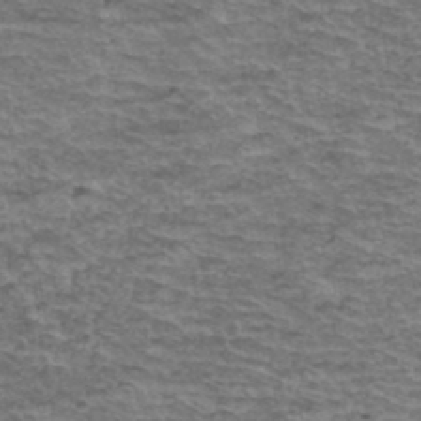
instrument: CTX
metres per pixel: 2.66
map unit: Hto
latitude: 37.9339
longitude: -43.4993
